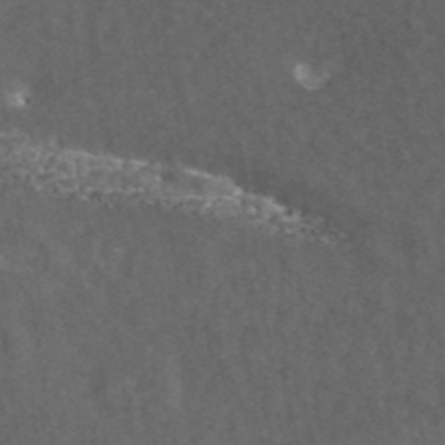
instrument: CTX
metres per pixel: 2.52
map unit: ANa
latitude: 42.3467
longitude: 26.3684
